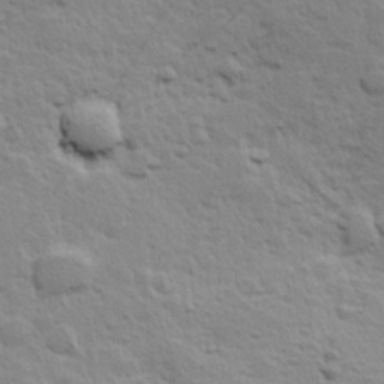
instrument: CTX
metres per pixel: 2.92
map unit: Hve
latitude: 24.6679
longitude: 144.8597
